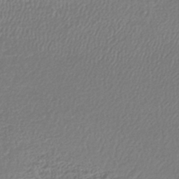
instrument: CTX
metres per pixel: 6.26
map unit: lHb
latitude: -43.5966
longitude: 68.8974
